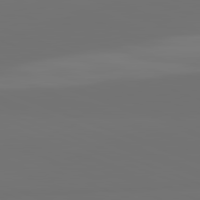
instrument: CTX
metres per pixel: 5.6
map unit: lApd
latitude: 82.3089
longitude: 154.7463
